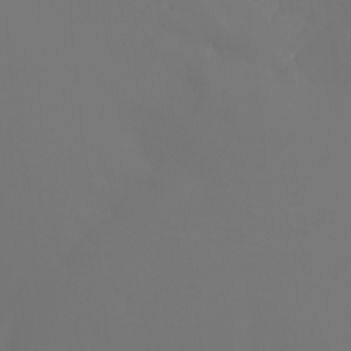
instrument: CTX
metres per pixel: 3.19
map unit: Nhu
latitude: -7.0297
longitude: -84.0444
